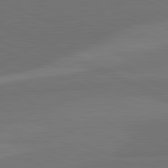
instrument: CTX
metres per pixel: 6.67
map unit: lApd
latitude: 82.1199
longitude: 158.2739
